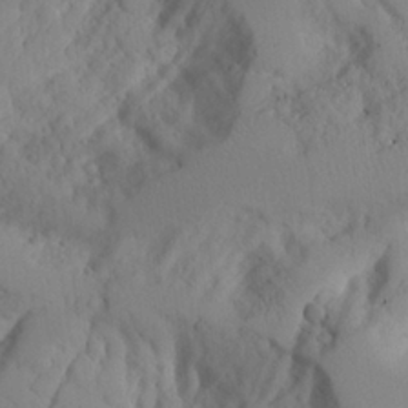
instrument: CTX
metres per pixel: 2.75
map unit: Aa
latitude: 25.0458
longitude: -131.5183
